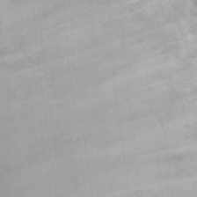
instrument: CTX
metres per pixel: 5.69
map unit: eHh
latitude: 40.5167
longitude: -56.8568
